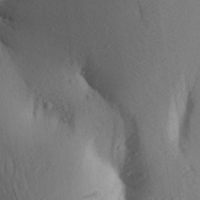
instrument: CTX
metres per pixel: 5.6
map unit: Aa
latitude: 25.1970
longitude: -149.9150
